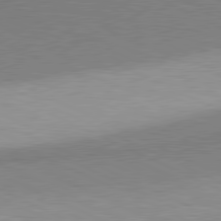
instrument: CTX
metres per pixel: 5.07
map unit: lApd
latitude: 81.1025
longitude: 156.1795
